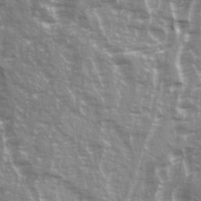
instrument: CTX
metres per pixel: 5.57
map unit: Ave
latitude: 22.0633
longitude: -132.7813
